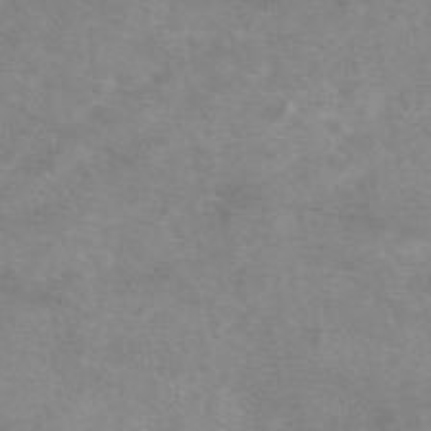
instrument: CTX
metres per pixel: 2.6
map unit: eAb
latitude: 48.1956
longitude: 123.1620
